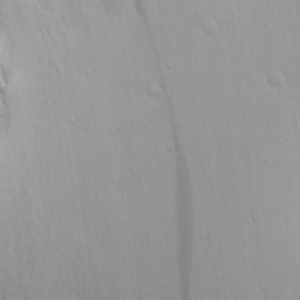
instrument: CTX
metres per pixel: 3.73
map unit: Aa
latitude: 18.4601
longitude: -141.6882
